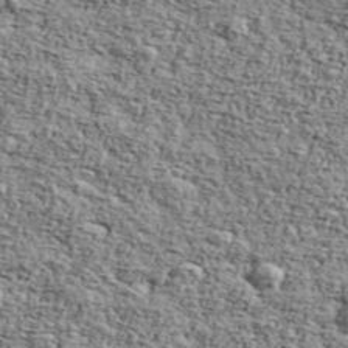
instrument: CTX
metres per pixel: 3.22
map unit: Ave
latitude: 42.8380
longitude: -110.0822
